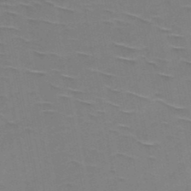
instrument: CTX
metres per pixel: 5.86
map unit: HNb
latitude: -48.4629
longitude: -48.2900
